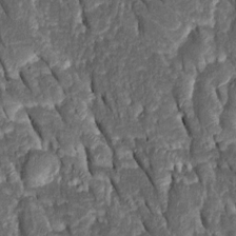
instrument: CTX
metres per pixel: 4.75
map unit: Htu
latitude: -1.4833
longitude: 149.7100
